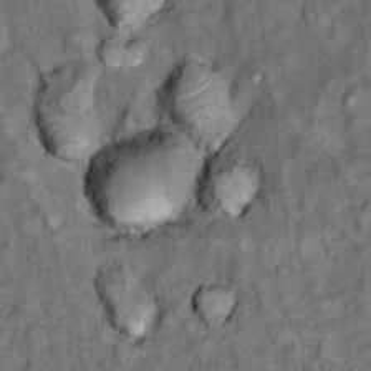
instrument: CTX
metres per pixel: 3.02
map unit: Ht
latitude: 12.0822
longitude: -33.0080
